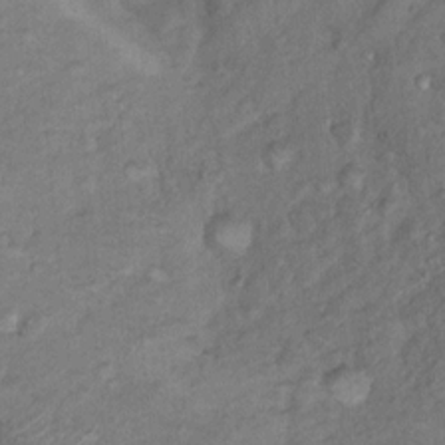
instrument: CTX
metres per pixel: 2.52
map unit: Nhu
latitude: 13.4616
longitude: -28.5546
